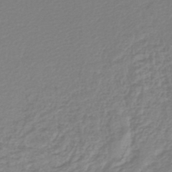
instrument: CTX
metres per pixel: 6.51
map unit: lHb
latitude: -46.5384
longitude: 73.3887
